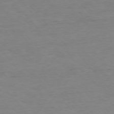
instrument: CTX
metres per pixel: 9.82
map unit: Ap
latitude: -76.4251
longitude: -83.8583
